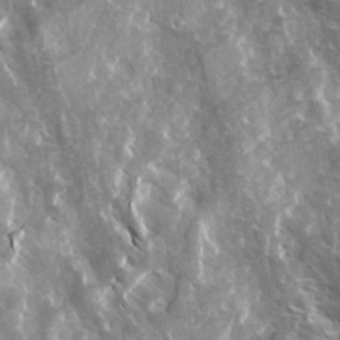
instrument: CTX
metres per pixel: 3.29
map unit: Ave
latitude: 15.1404
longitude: -132.1956
